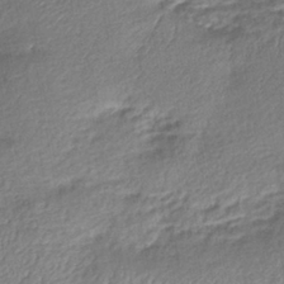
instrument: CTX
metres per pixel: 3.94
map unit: lHb
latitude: -40.1417
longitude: 75.1998
